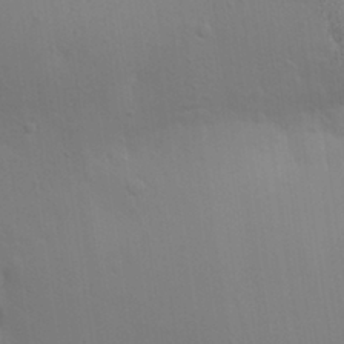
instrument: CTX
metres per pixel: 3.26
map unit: Aa
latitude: 30.4412
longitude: -144.6301
